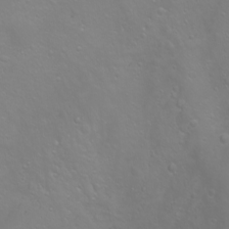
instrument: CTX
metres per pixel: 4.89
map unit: Htu
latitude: -0.7653
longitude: -75.3860
